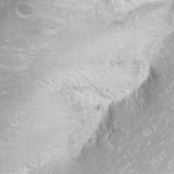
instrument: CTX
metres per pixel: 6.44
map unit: Nhu
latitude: -9.5399
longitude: -69.7071
